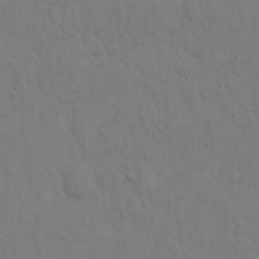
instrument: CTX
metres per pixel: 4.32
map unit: Hto
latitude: 13.2159
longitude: -56.8380
